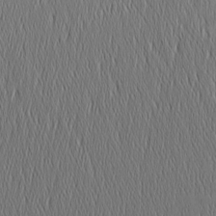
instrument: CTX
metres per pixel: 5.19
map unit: Nhu
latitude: -5.8422
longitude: -153.2348
